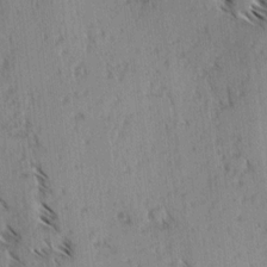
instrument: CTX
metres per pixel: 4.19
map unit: lAvf
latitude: -4.0850
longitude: -113.4237
